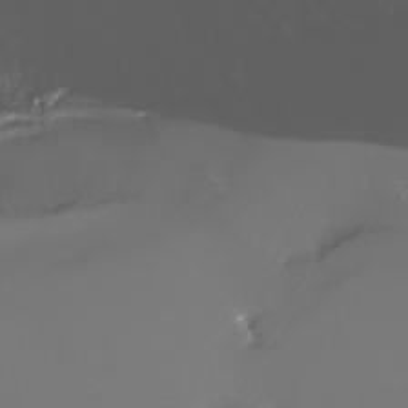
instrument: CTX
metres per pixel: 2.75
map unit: Nhe
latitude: -32.8597
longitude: -93.4048
